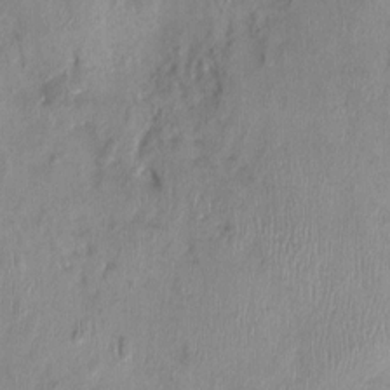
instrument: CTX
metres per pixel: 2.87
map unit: Nhu
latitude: -0.3685
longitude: -15.3860
